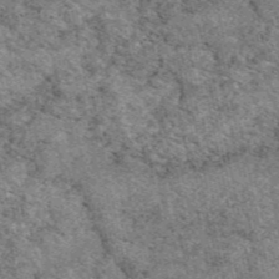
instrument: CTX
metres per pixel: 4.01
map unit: eAb
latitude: 48.4601
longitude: 116.1227
